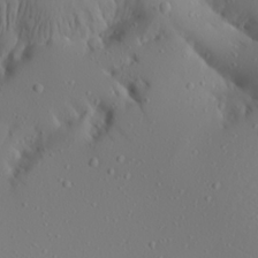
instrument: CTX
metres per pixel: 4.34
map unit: Aa
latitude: 21.0459
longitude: -145.8583
